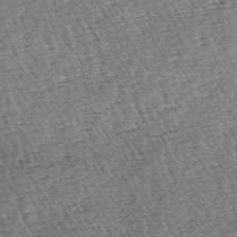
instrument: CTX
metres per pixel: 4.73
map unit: lAa
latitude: -3.4265
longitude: -122.7057
